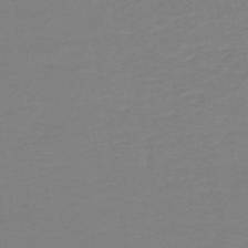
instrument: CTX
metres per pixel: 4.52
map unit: lHb
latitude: -42.2928
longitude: 52.5951
